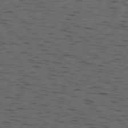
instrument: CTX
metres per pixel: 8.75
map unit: Ap
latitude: -77.7289
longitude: -72.1200
